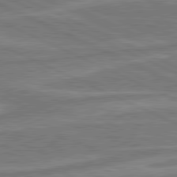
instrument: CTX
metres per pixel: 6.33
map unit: lApd
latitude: 80.9892
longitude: -175.7072
